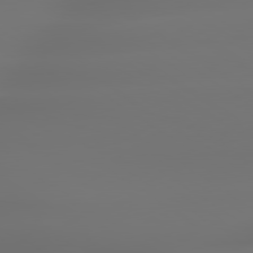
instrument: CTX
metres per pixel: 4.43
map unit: lApd
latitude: 79.4427
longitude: -137.4994
